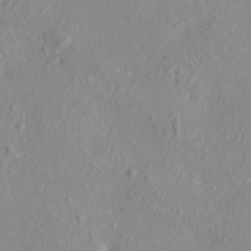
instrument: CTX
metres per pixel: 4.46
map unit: HNhu
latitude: 7.1025
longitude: -1.2726
